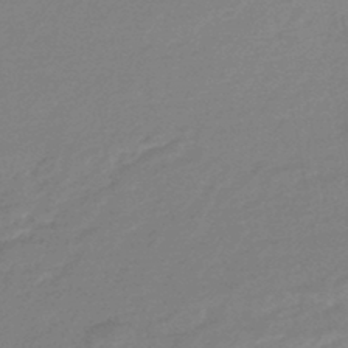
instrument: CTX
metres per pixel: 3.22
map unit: eHb
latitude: -45.5966
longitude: 90.0094
